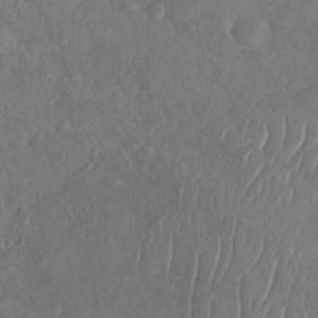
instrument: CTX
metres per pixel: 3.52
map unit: Nhu
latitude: -30.7274
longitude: -60.1011
